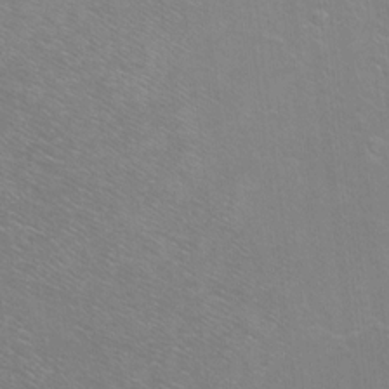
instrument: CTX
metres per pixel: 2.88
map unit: Ht
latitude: -6.5384
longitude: -36.8758
